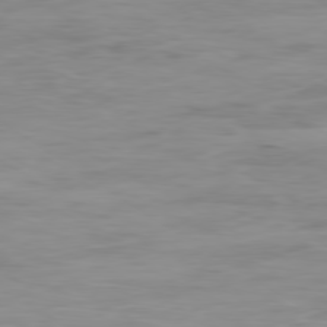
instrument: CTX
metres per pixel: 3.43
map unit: Ap
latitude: -79.6910
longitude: -76.9136
